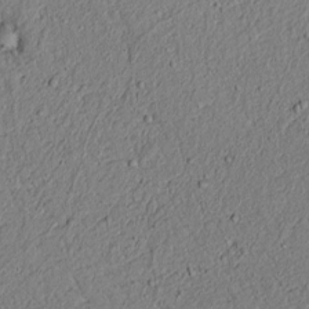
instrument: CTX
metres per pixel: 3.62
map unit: lAvf
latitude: 5.9339
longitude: 167.8044
